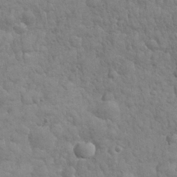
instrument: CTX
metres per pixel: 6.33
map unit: eHh
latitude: 31.7261
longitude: -67.5182
